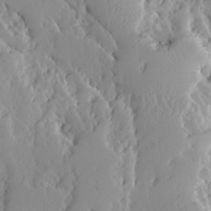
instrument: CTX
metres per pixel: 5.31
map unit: Ave
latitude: 13.2537
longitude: -135.0269
